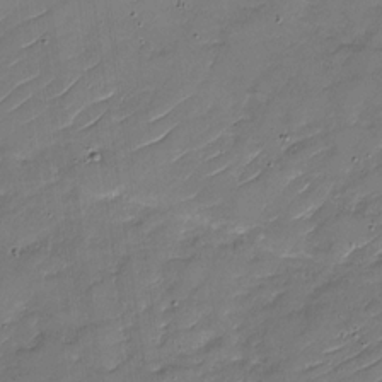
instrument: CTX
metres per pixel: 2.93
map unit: Nhu
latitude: -30.1606
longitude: -73.0837
